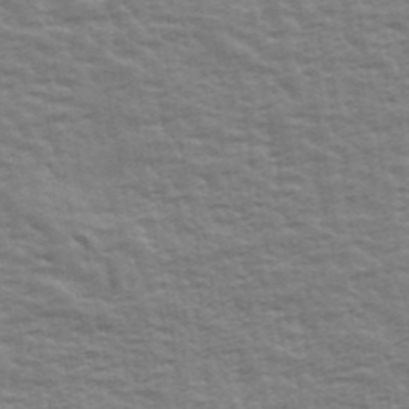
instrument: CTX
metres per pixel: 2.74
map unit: Ave
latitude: 42.6868
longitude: -113.5938
